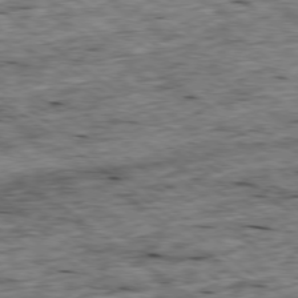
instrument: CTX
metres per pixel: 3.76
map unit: Ap
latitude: -78.9541
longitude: -87.7827
